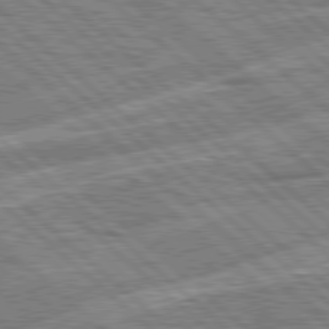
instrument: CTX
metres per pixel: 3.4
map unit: Hpe
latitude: 78.3656
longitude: -157.2159
